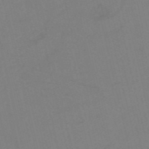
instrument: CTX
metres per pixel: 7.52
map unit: HNb
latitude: -53.0486
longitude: -47.6694
